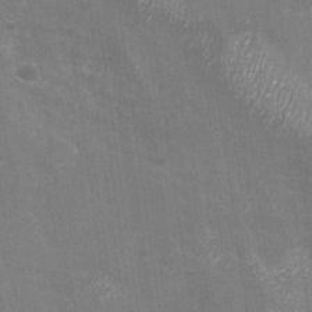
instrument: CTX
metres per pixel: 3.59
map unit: Nhu
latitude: -28.0283
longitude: -59.1781
